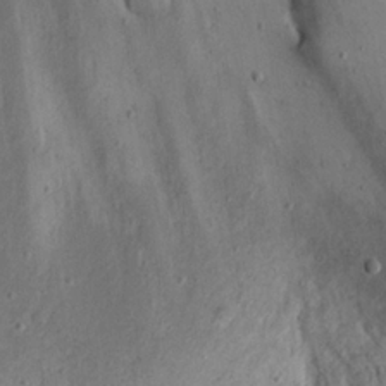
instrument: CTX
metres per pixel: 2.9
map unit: Nhu
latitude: 22.8569
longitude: -67.4426
